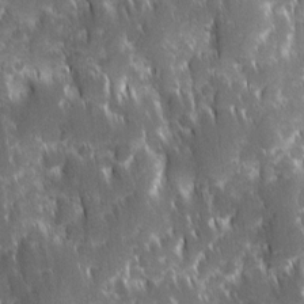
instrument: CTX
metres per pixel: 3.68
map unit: Ave
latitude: 9.6694
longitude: -104.2712
